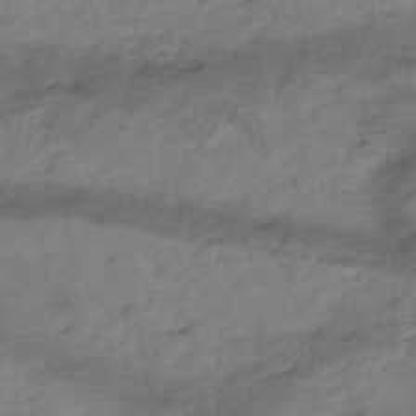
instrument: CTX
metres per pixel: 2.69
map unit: eHh
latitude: -51.6533
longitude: -24.3845
